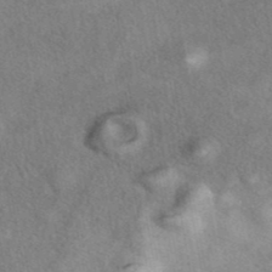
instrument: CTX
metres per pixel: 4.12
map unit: eAb
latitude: 41.7638
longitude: 102.9164
